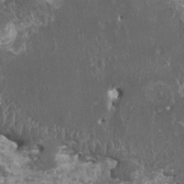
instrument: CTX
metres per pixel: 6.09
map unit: HNhu
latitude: 0.1200
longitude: 5.6344
